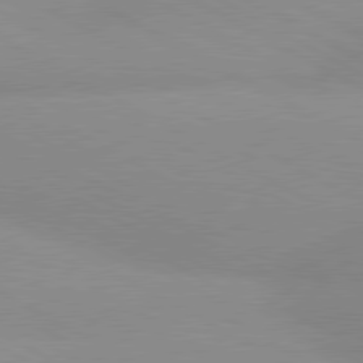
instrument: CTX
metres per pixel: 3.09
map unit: lApd
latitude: 80.2522
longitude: -147.5938
